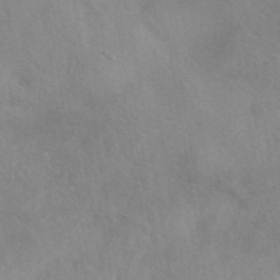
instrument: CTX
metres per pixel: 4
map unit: eAb
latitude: 40.5923
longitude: 108.3684
